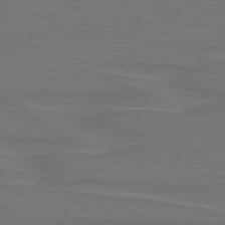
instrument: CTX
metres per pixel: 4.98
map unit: lApd
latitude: 75.2348
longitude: -79.4805
